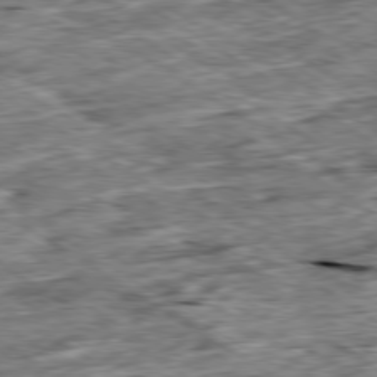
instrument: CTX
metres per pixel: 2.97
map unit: Ap
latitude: -79.7666
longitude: -84.8002
